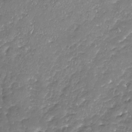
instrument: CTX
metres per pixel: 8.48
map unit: Nhu
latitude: -19.4076
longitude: -57.8016
